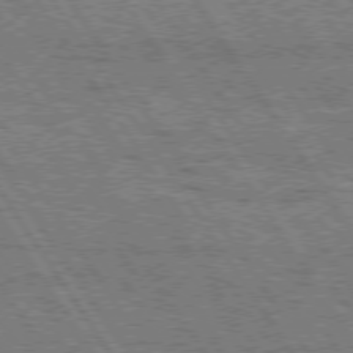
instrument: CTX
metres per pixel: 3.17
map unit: Hpe
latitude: 75.0647
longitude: -155.5182
